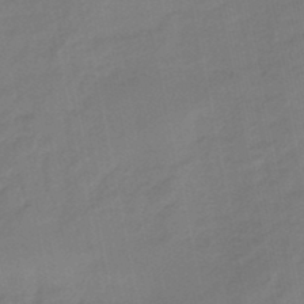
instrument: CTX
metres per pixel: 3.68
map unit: eHb
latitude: -45.8045
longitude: 87.8233
